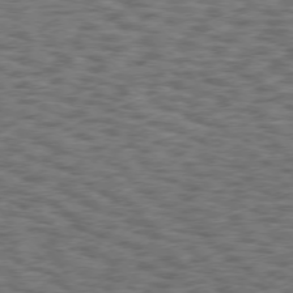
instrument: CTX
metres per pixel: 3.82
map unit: Hpe
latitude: 75.1781
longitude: -135.7071
